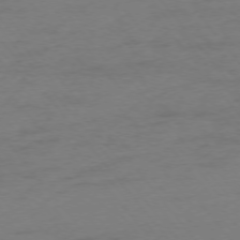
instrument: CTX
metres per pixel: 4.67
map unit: Ap
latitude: -75.6722
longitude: -72.6491
